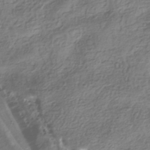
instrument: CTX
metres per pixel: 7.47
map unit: HNhu
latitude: -41.5588
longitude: 100.3684
